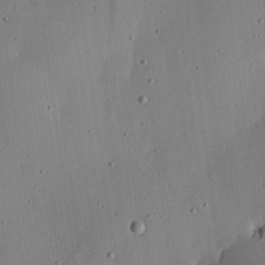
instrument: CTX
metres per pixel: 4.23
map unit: lHvf
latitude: 18.6490
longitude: -114.0633
